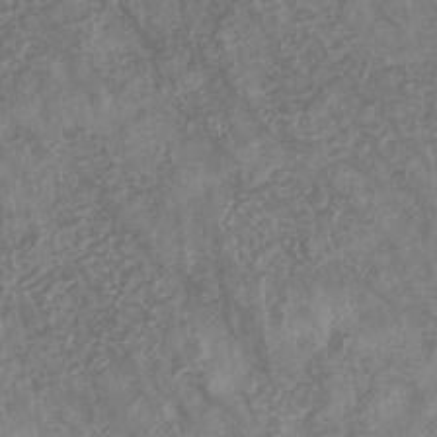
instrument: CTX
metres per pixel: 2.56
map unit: eHb
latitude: -31.6533
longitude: 72.5007
